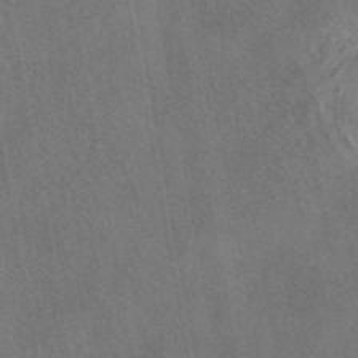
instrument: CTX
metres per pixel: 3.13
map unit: eAb
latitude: 43.7828
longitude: 109.0108
